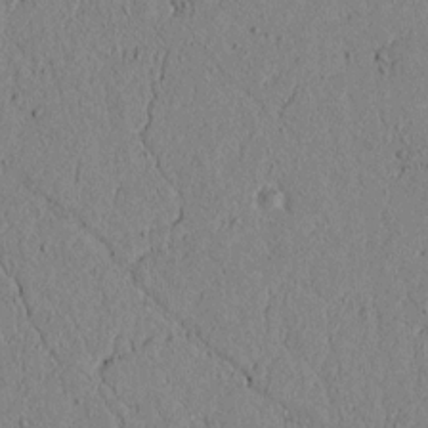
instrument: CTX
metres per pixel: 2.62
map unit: lAvf
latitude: 5.5560
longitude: 166.4818
